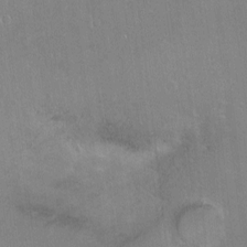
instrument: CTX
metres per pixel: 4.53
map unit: Ht
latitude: -6.1417
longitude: -36.6869
